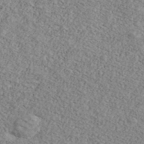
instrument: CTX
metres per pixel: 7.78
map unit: Ave
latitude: 40.9891
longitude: -110.5735
